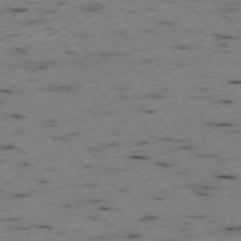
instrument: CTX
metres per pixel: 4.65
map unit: Ap
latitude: -74.0283
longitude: -73.7261
